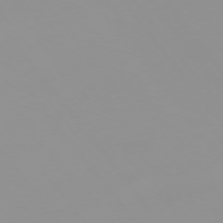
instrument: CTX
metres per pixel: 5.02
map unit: Hpe
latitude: -75.7478
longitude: -11.4616
